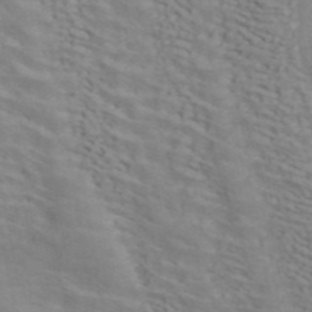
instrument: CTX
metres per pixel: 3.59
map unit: ANa
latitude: 44.8947
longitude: 38.4440
